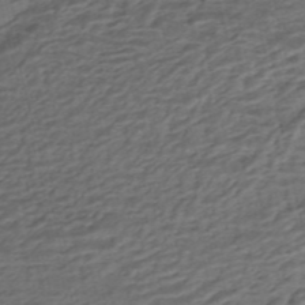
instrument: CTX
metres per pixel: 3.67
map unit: HNhu
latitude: -42.6518
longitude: 103.5777
